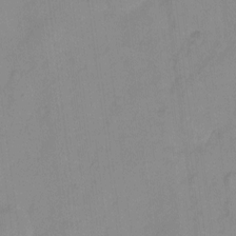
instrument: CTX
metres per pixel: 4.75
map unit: eHh
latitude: 6.6868
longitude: -65.3671
